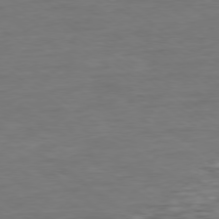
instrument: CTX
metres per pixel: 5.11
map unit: Ap
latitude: -79.0675
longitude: -88.8002
